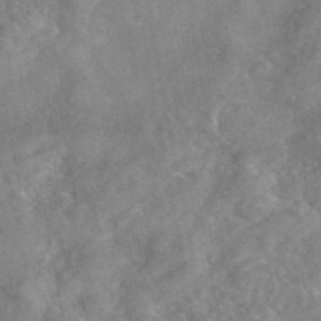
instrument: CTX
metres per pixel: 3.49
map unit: eAb
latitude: 46.3657
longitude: 127.8800
